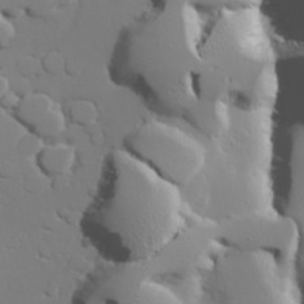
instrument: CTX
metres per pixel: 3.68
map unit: lAvf
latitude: 27.4427
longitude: -108.1955
